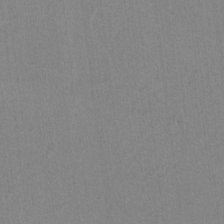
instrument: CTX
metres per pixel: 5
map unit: lAvf
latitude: -6.5384
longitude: -114.5545
